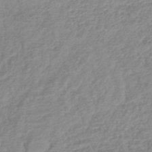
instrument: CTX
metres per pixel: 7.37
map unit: lHb
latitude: -41.8422
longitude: 75.2943
